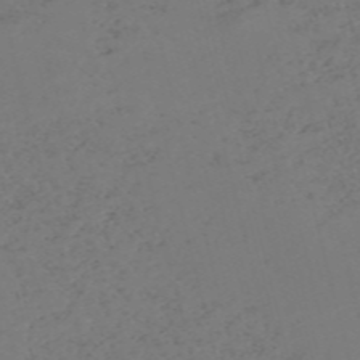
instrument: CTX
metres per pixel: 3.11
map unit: Nve
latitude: -57.3321
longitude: 53.2753
